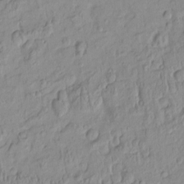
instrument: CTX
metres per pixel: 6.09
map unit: HNhu
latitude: -4.4251
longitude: 13.9367
